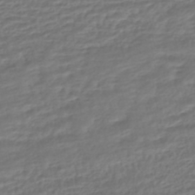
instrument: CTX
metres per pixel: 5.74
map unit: HNhu
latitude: -45.9178
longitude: 102.8597
